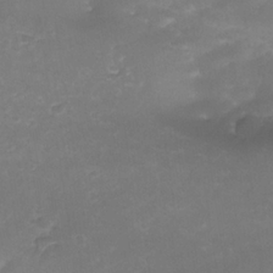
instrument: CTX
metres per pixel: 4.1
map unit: Nhe
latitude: -34.6518
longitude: -146.5735
